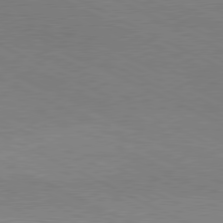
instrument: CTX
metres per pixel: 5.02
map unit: lApd
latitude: 79.9906
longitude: -128.1389
